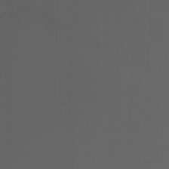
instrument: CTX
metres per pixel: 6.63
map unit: Nhu
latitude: -8.4818
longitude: -52.6680
